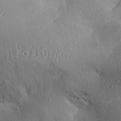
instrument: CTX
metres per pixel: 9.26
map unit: Aa
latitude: 29.4615
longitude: -131.6505
